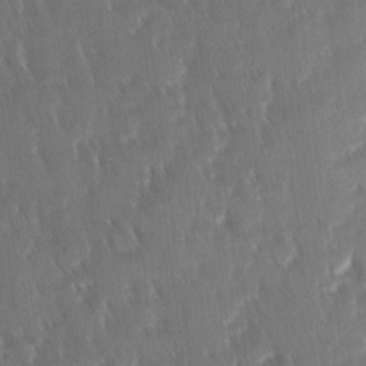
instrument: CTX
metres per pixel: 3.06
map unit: Ave
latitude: -11.3888
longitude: -119.7449
